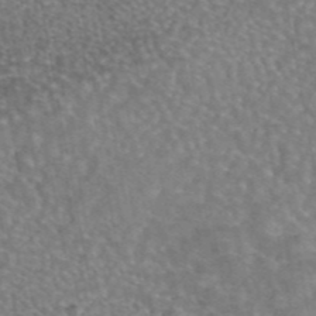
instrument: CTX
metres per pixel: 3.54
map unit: eAb
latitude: 45.0458
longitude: 108.2173
